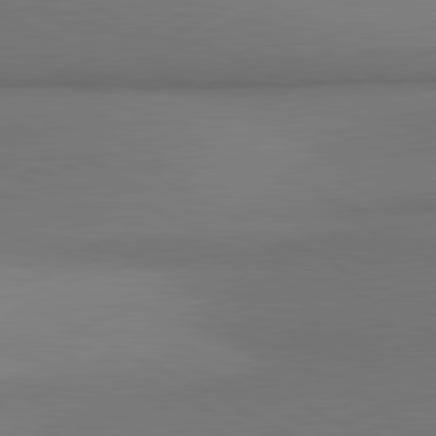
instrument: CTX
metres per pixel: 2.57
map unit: lApd
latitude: 81.3482
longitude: 155.2565
